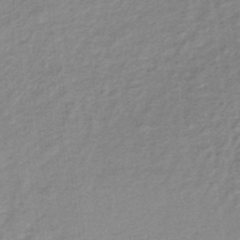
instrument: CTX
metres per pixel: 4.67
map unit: lHb
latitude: -35.2754
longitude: 60.7463
